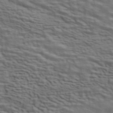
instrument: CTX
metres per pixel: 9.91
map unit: ANa
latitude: 44.8191
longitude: 38.0850
